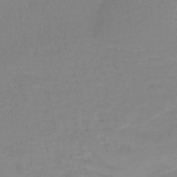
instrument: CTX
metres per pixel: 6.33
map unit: lHb
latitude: -40.5007
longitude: 59.9367
